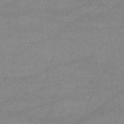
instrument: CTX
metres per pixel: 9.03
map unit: lHvf
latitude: -10.4818
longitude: -101.0270
